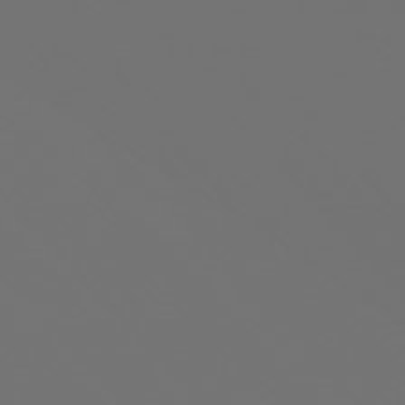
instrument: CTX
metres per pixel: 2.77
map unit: Ap
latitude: -76.2173
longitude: -63.0837
